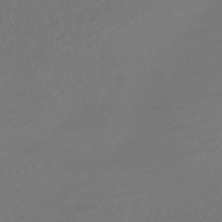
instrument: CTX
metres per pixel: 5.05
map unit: HNhu
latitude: -47.5399
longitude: 97.4644
